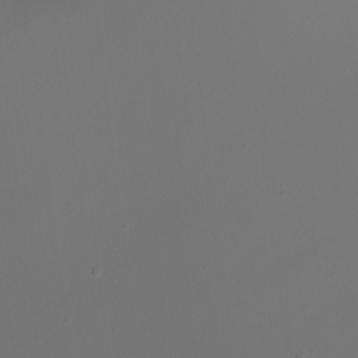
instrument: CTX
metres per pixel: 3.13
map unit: Nhu
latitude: -7.1998
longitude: -79.9528
